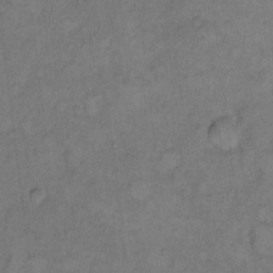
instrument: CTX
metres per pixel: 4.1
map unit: Hto
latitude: 8.3467
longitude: -59.4993
